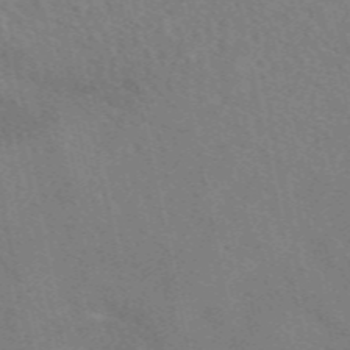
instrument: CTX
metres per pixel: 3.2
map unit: eAb
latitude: 50.3089
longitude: 116.2550
